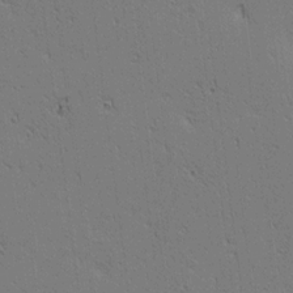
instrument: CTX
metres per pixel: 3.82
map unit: lAa
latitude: 12.6680
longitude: -107.8016
